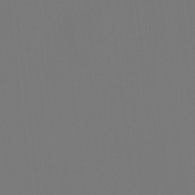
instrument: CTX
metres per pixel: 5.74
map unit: Htu
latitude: -13.7856
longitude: -48.5546
